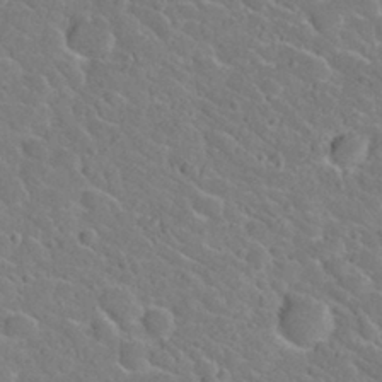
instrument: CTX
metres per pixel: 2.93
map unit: Nhu
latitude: 29.7260
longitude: -52.3845
